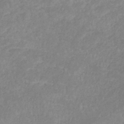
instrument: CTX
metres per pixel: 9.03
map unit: lHb
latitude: -36.9352
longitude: 74.1795
